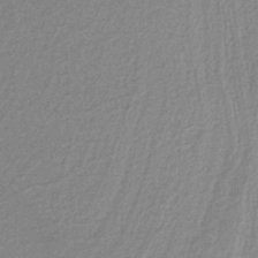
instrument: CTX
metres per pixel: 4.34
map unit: HNb
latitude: -35.7100
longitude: 59.4643
